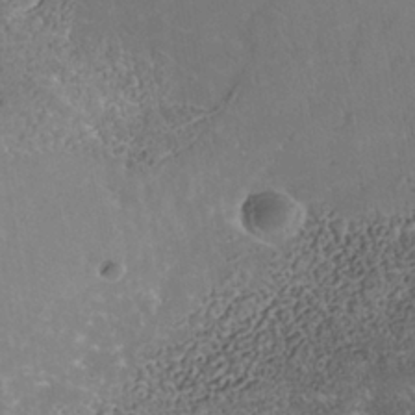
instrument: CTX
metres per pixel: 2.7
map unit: Nhe
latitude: -38.7463
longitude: -117.7639
